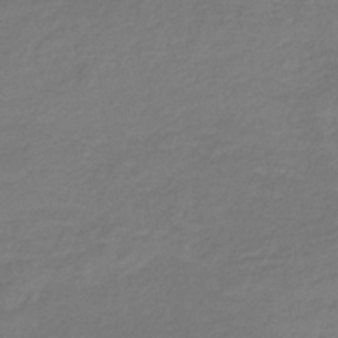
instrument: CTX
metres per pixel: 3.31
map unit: lHb
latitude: -38.4629
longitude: 70.5952
